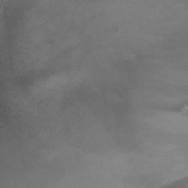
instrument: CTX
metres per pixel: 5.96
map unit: Aa
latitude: -13.1998
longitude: -68.4979
